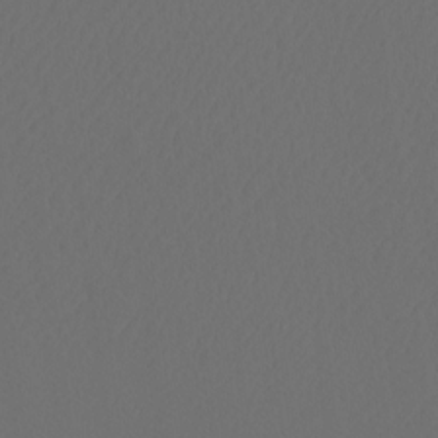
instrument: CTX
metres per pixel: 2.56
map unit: Htu
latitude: -11.8233
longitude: -71.0080
